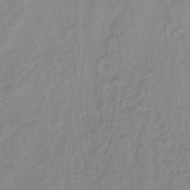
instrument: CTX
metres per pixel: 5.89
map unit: lHb
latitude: -44.7274
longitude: 73.0675
